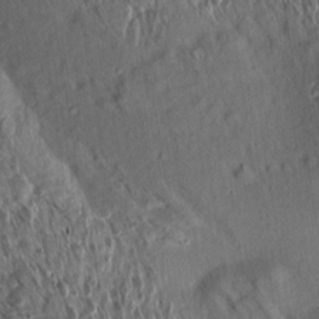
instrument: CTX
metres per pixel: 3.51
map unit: Aa
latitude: 13.8206
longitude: -144.3845
